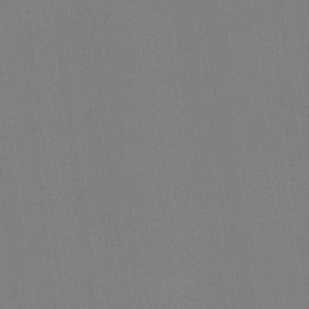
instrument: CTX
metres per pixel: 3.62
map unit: eHh
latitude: -4.2361
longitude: -79.8017
